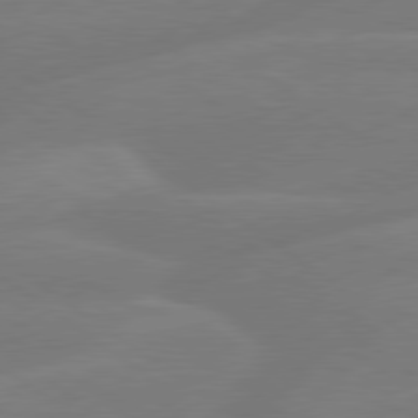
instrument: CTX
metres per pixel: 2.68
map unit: lApd
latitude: 79.4805
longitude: -141.8394
